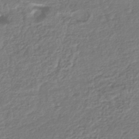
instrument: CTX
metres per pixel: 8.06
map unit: HNhu
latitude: -43.2375
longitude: 99.8611
